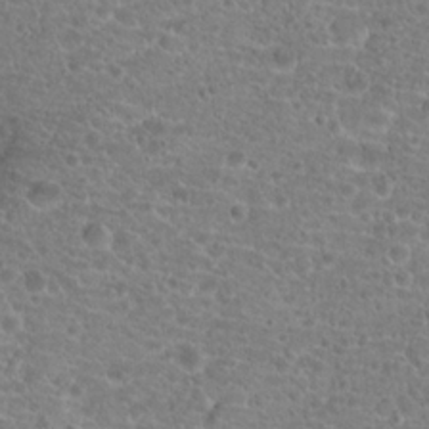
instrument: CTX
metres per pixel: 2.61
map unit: Hto
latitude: 19.8583
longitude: -42.0255
